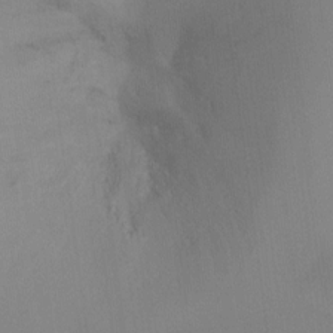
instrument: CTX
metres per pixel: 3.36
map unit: Ht
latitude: -16.4062
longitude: -49.8583
